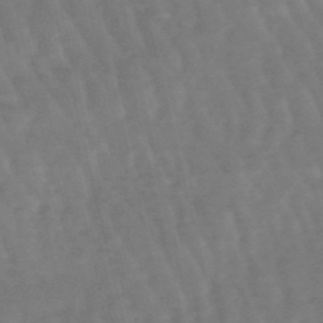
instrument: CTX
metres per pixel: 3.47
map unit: eHb
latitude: -49.5399
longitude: 76.8597
